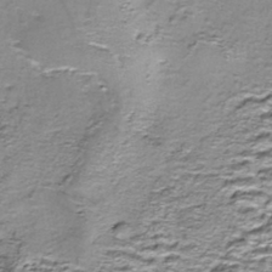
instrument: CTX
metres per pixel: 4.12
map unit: Nhe
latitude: -45.5966
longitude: 153.3131
